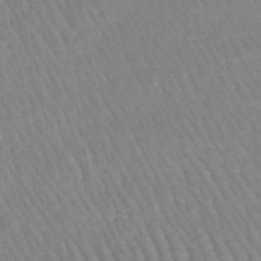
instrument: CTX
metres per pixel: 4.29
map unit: lHb
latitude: -44.9731
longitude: 77.6533
